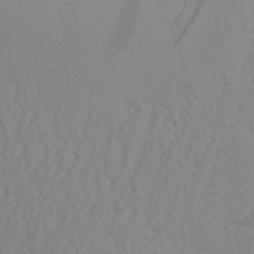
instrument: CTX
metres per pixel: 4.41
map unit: Aa
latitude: 30.9325
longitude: -140.1766
